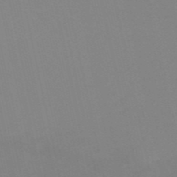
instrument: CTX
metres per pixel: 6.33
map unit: HNb
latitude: -52.9352
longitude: -50.6112
